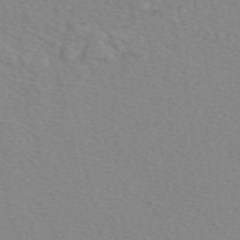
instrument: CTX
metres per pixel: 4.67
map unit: eAb
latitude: 50.2522
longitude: 108.0661
